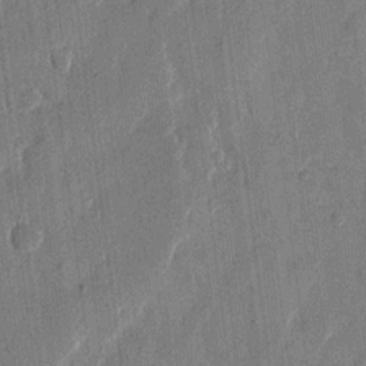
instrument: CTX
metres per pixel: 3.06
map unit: eHh
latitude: 13.3293
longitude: -68.4979
